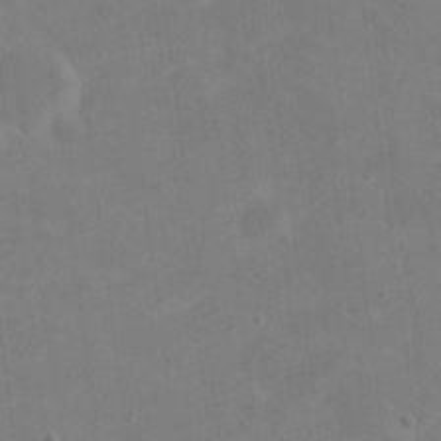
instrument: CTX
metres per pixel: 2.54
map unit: eHh
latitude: 20.3090
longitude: -66.0444
